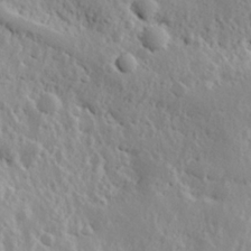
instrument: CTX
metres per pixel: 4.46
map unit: Hve
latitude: 24.7435
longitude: 145.8234
